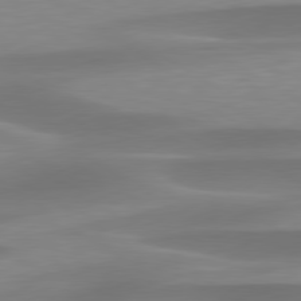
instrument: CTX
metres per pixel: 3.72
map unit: lApd
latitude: 79.6505
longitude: -93.4804
